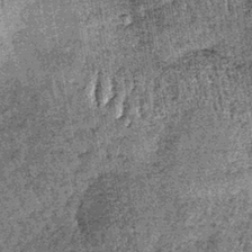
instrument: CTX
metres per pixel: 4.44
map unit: lHb
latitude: -38.8975
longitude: 67.1243
